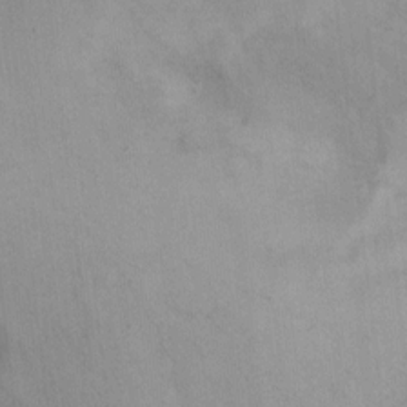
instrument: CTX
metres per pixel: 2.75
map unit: Hto
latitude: 7.1025
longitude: -37.3293
